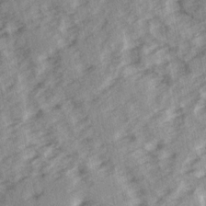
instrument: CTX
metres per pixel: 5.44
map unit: Ave
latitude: 14.9892
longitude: -104.4601
